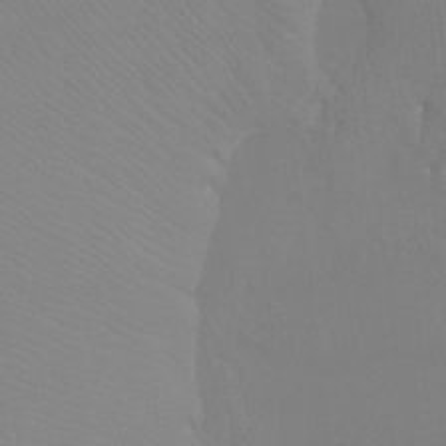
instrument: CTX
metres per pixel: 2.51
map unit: Ht
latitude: -6.8975
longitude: -32.2145
